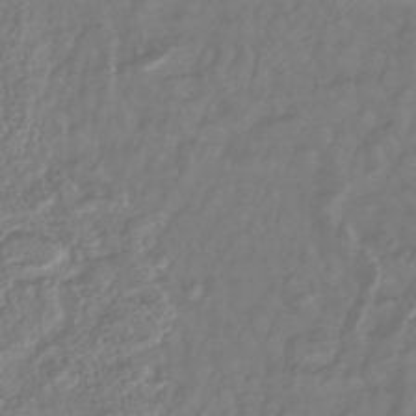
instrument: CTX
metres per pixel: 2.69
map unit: lHb
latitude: -43.1053
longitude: 77.6155
